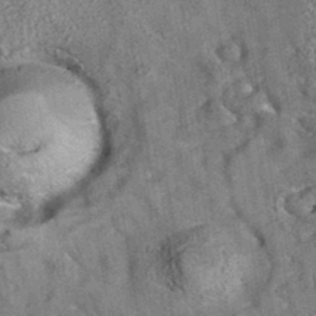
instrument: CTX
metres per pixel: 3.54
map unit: eAb
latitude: 35.3859
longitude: 113.7289
